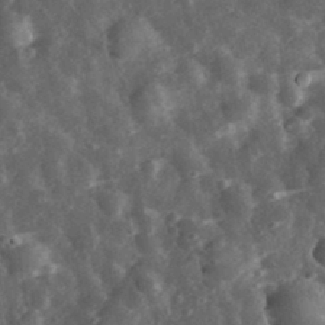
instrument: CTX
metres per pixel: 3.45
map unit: eHh
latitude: 33.2915
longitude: -79.1592
